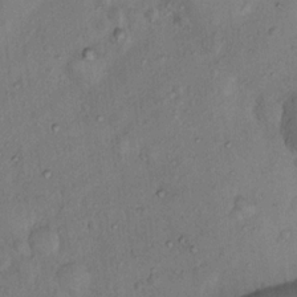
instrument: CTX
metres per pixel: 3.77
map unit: Nhu
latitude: 12.1578
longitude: -27.4615
